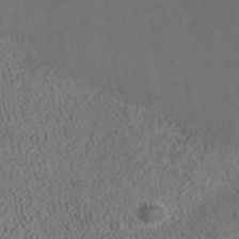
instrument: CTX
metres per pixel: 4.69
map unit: ANa
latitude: 37.5938
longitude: 16.6519
